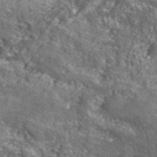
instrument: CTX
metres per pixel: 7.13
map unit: eHh
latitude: 42.3089
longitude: -91.0836
